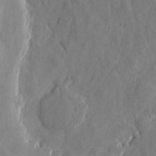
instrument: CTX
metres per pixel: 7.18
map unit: eHh
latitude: 6.7813
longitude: -72.5924
